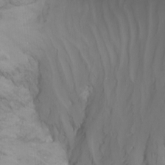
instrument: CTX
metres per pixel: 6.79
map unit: Nhu
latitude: -8.8030
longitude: -52.1200
